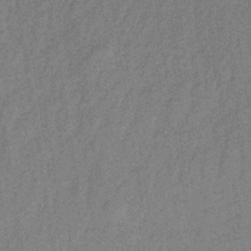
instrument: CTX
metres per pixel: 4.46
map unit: lHb
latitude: -35.3510
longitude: 71.0487
